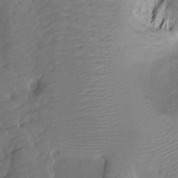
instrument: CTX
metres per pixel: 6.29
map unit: Hto
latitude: -7.5588
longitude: -44.8002
